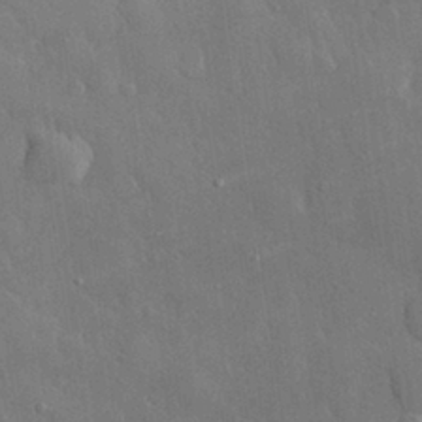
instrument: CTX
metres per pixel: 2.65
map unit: eHh
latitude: 30.5357
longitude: -79.0648
